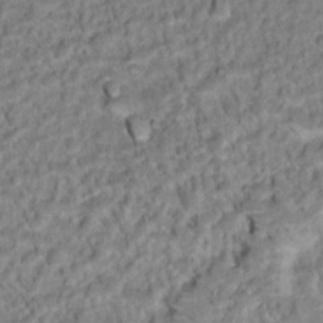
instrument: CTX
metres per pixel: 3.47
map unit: Hto
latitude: 16.0822
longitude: -36.0633
